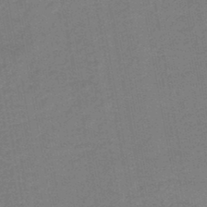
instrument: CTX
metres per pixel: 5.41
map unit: HNb
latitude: -45.5966
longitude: 52.3873
